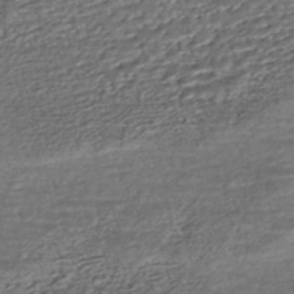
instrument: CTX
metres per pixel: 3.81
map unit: HNhu
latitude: -46.1417
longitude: 105.8800
